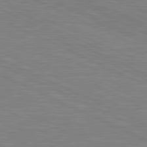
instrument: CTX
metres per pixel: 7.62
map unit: lApd
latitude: 81.0647
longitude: -170.4979
